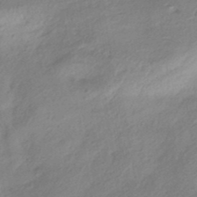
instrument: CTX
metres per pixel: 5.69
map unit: HNhu
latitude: -40.6707
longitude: 93.0675
